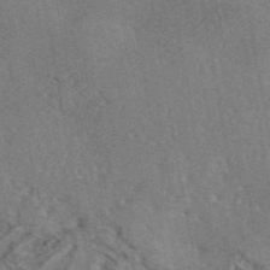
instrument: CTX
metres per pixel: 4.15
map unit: eAb
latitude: 45.7827
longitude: 113.4077
